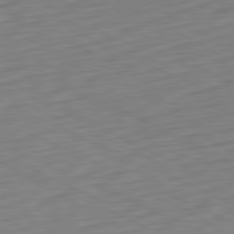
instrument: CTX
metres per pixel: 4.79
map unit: Ap
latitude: -81.3321
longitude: -60.7057
